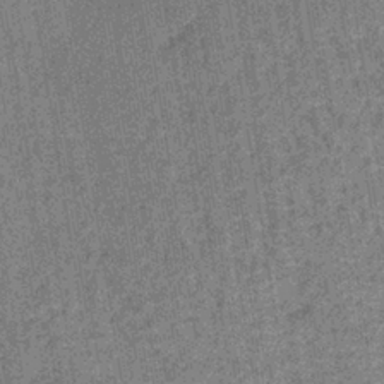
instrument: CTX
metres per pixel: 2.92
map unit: lHb
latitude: -39.4644
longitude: 60.2739
